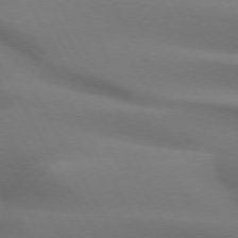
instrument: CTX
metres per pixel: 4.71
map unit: lApd
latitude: 72.8947
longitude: -49.4426
